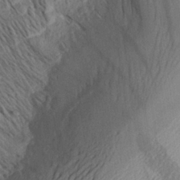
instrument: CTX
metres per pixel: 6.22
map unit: Aa
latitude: 26.7246
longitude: -143.9150
